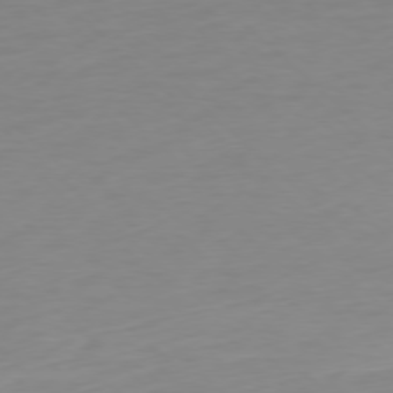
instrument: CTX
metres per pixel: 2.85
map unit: Ap
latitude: -77.9178
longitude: -67.8016
